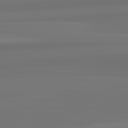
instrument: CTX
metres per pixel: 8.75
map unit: lApd
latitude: 82.8002
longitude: 170.7463
